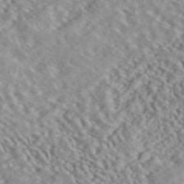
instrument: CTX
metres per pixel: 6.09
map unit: ANa
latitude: 45.0270
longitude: 37.0108
